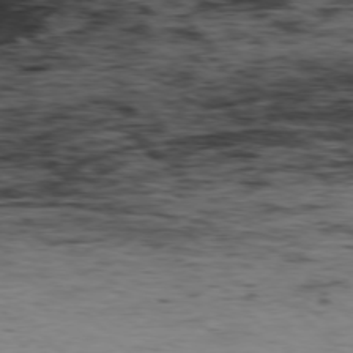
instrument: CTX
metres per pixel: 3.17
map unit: Hpe
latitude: -77.4076
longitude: 12.6141
